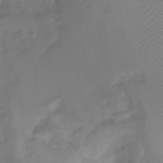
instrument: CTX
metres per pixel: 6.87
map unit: Htu
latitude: 2.2711
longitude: -21.8017
